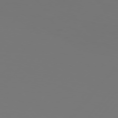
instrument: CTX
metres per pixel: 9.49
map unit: Hpe
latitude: 76.3278
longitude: -140.2333
